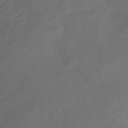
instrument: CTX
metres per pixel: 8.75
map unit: Ht
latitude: -10.4629
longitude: -46.6680
